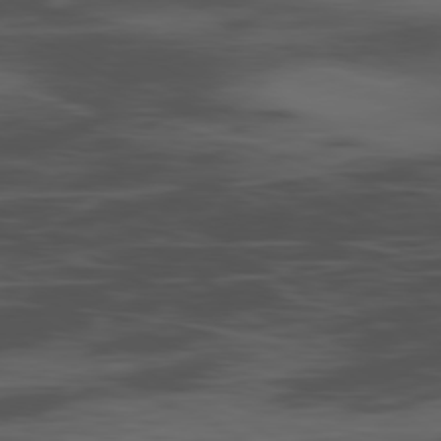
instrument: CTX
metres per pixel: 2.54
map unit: Ap
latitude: -80.3684
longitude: -62.7058
